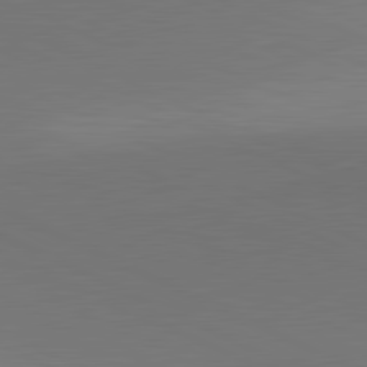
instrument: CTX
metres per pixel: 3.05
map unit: lApd
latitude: 81.5749
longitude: 145.4266
